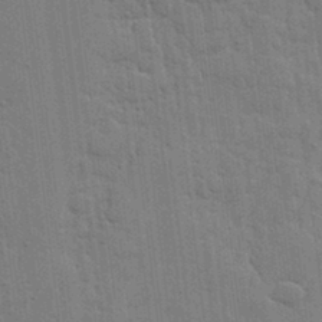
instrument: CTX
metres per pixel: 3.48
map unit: lHvf
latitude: 17.5560
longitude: -113.3482
